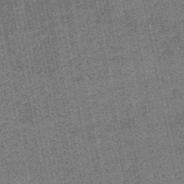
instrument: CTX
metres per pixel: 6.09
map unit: HNb
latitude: -48.5763
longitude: -38.4790
